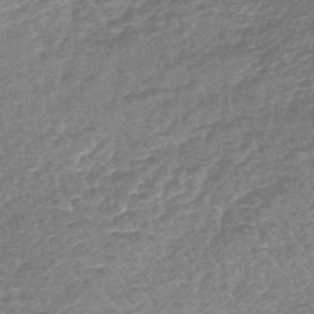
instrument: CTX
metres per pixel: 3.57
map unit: lHb
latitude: -44.2740
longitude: 77.8611
